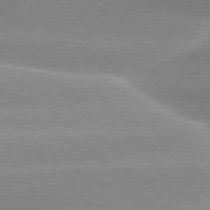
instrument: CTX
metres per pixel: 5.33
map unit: lApd
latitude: 80.2145
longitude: -136.2523
